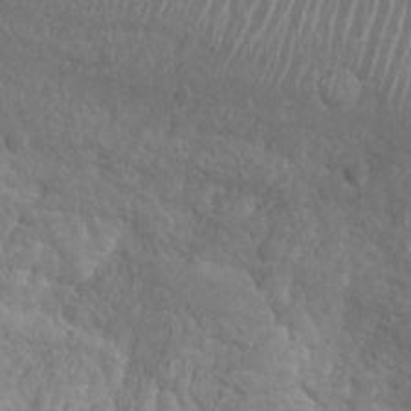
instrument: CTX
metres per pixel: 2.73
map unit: Nhu
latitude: 6.9892
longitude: -19.9906
